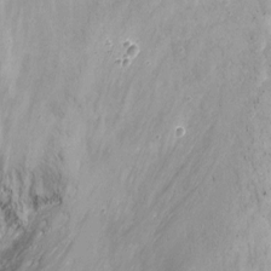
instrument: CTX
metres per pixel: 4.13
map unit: Nhu
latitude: -12.2929
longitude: -38.5168
